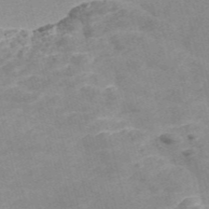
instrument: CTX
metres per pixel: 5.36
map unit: Nve
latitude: -56.7274
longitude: 51.4832
